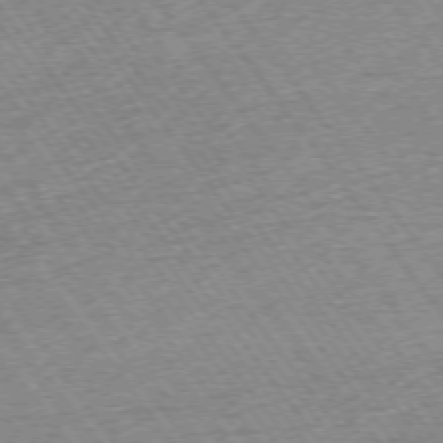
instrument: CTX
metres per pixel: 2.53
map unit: Ap
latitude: -74.5196
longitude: -88.4790
